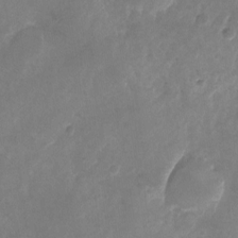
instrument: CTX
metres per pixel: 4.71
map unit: Nhu
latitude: -25.7477
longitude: -70.7246
